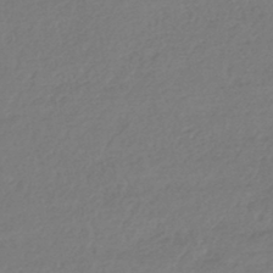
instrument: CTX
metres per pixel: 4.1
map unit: HNhu
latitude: -46.8597
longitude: 96.8597
